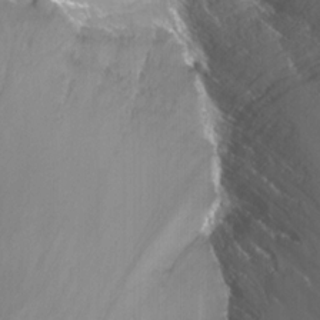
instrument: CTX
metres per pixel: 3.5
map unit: Nhu
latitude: -13.9178
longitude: -62.7813
